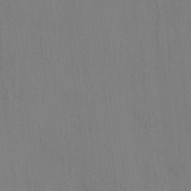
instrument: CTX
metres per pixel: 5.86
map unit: HNhu
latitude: 4.1011
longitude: -7.8016
